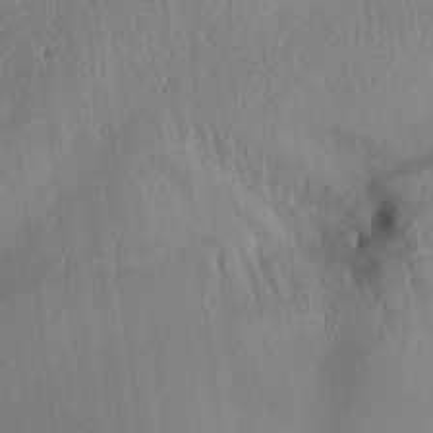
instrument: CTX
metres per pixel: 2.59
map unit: Aa
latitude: 14.8758
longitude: -147.0270
